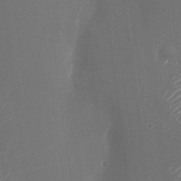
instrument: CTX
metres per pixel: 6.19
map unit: Nhu
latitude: -23.9745
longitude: -72.2901
